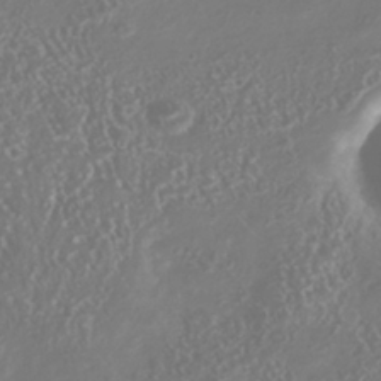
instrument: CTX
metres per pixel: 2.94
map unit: Nhu
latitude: -41.4832
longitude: -84.1767
